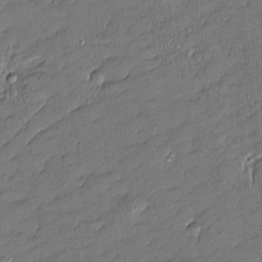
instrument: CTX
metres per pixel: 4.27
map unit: Htu
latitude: -7.5399
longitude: 176.7463
